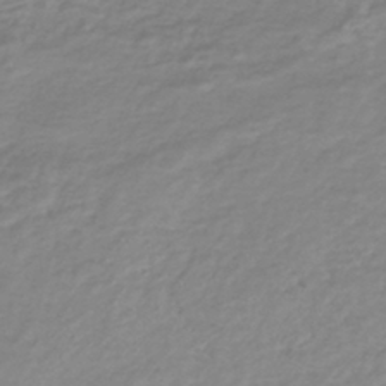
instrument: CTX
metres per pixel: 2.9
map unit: lHb
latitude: -40.3117
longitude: 72.0283
